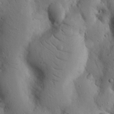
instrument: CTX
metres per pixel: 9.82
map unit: Nhu
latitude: 18.4601
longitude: -76.8758
